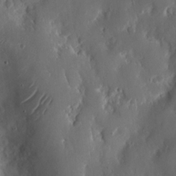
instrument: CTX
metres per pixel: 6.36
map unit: Nhu
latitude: 13.8395
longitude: -73.2348
